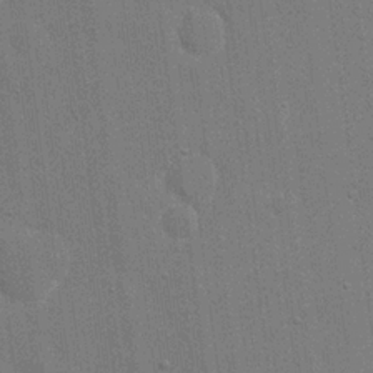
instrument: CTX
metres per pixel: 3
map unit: eHh
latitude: 19.4993
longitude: -68.1767
